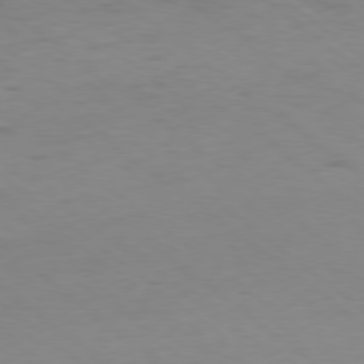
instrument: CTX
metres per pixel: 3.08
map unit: Hpe
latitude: -79.0675
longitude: 16.4440
